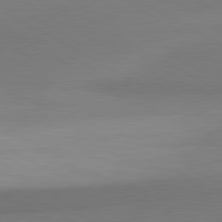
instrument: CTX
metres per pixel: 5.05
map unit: lApd
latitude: 81.1025
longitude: 159.5588
